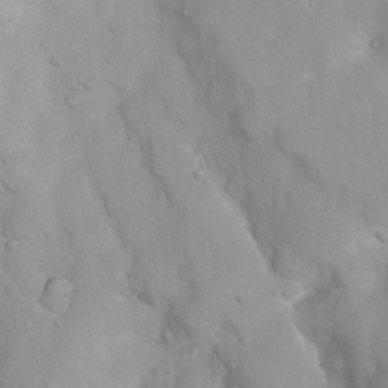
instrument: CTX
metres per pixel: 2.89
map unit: Ht
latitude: 3.5182
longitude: -26.6302
